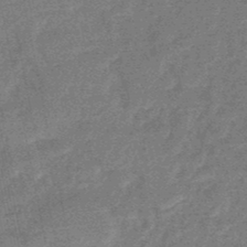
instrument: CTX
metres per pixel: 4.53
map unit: HNb
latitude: -48.4440
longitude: -39.0269
